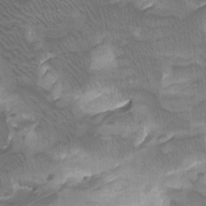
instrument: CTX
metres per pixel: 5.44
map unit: Htu
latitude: -7.2754
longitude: -48.9514
